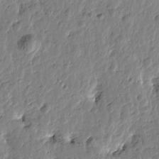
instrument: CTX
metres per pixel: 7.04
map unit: Htu
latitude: -0.6897
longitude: -178.7436
